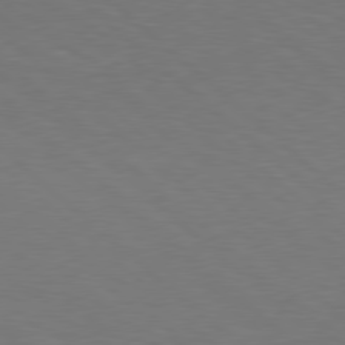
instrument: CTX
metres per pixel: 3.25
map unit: Hpe
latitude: 78.2712
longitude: -150.3089
